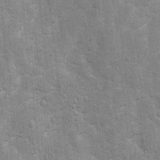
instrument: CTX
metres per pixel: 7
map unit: Ht
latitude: 4.0444
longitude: -22.5168
